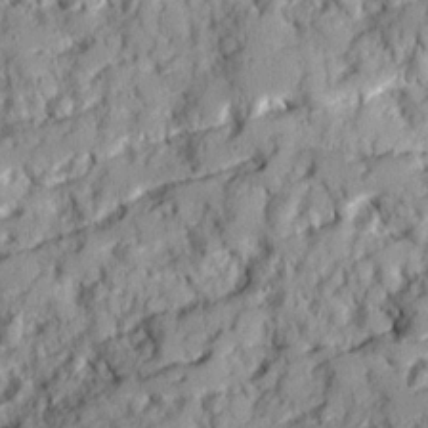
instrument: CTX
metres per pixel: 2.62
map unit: Ave
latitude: 20.4223
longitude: -129.7827
